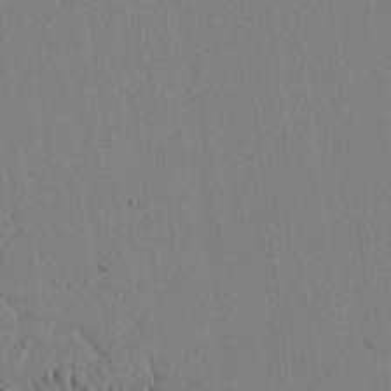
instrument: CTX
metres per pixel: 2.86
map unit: lAvf
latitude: 6.4790
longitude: 167.8233
